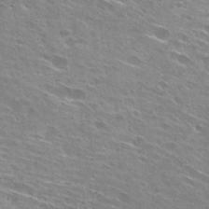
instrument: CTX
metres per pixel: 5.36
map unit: Hto
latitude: 28.1011
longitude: -44.3845
